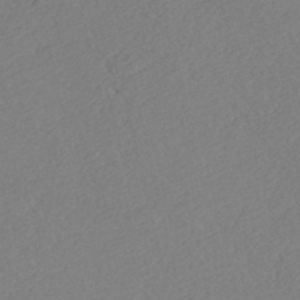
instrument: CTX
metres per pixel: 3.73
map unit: Nhe
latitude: -46.6329
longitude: -172.1577
